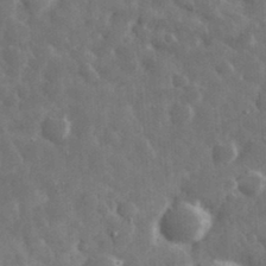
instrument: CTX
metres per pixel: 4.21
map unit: eHh
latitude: 32.5546
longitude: -69.7450
